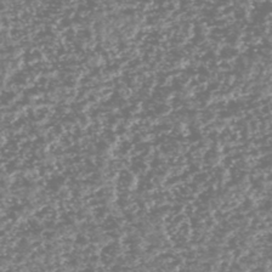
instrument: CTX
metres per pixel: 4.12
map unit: HNhu
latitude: -47.0675
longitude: 31.0864
